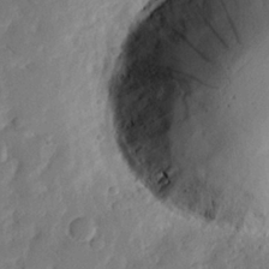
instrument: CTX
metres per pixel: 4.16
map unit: eHh
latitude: 25.4048
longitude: -80.7813
